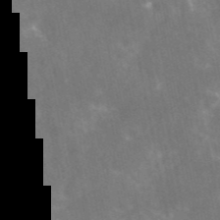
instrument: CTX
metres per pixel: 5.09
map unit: eAb
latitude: 46.3279
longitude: 124.2361
